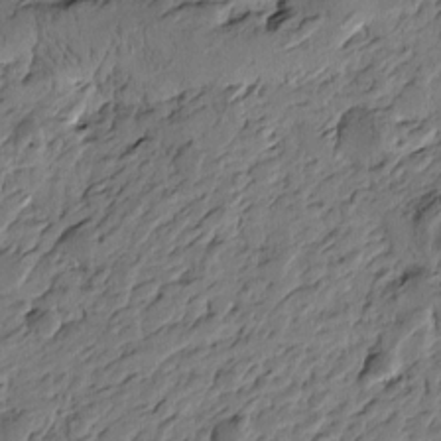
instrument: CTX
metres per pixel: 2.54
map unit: Htu
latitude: -2.4817
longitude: -178.8569
